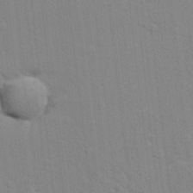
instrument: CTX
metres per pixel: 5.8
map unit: lAvf
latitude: 24.3089
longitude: -111.5560
